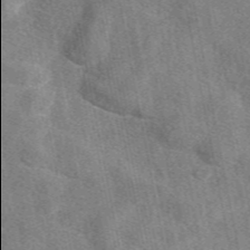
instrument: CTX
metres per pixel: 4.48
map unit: eAb
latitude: 47.8773
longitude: 122.0094
